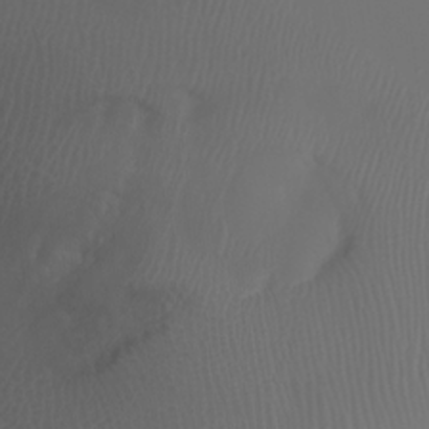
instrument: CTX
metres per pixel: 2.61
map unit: Nhu
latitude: -10.0472
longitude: -69.3859
